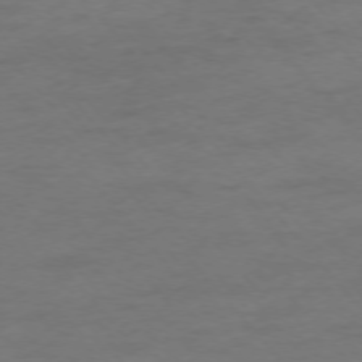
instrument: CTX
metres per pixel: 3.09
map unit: Ap
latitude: -76.0094
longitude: -83.7071
